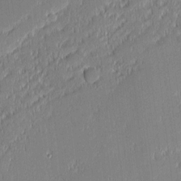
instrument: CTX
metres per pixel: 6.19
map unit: eHh
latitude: -2.8030
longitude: -82.8757
